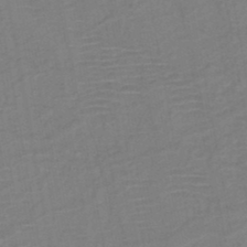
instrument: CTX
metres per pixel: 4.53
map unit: HNb
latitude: -46.5573
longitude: -40.5545
